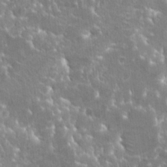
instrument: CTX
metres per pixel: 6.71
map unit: Hto
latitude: 20.6869
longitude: -40.3656
